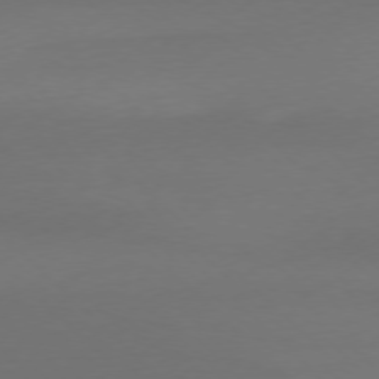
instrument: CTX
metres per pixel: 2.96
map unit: Ap
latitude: -77.5210
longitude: -68.2145
